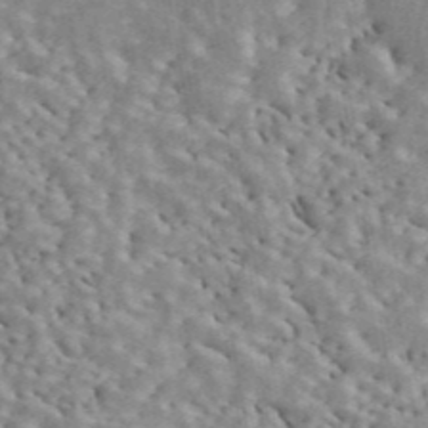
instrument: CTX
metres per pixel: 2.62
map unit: ANa
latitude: 44.6301
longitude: 46.9541
